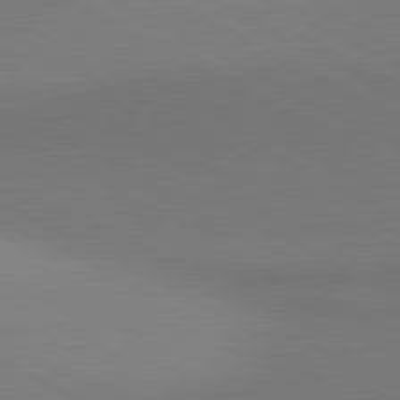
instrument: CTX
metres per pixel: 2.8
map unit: lApd
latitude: 81.1025
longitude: 146.4440
